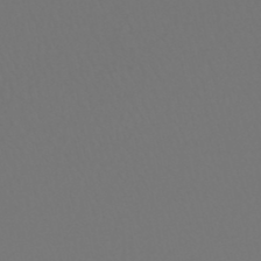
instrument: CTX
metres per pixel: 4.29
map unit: HNhu
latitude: -48.3307
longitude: 101.0864
